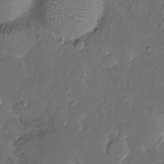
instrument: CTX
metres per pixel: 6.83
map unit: Nhu
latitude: -15.7100
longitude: -26.0444
